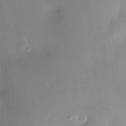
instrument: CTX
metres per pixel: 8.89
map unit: Hve
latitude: -9.7100
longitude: 174.3306
